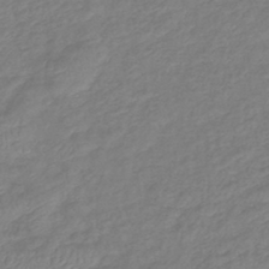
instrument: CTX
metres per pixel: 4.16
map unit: eHb
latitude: -42.0472
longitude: 81.8423
